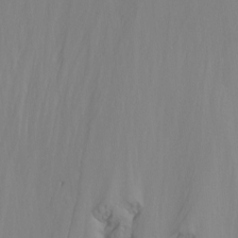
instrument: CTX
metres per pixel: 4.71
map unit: Nhu
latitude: -12.0661
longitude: -67.8772
